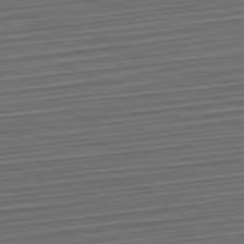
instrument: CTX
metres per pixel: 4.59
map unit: Hpe
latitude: -82.6707
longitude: 15.4266
